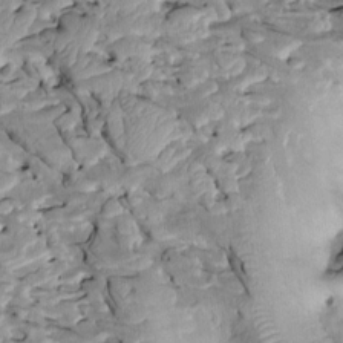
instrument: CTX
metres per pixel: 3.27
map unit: Htu
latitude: -1.9745
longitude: 149.2754
